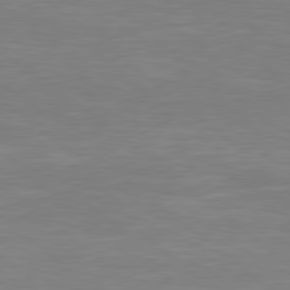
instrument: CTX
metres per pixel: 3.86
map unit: Hpe
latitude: 78.7247
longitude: -125.8016
